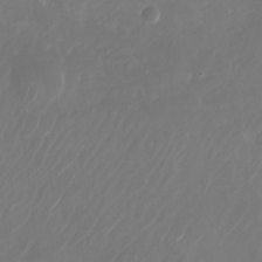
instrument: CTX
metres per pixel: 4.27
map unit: Nhu
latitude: -28.2173
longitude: -71.2348
